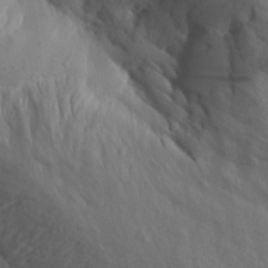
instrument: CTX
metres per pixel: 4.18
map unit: Aa
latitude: 14.4223
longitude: -142.3278
